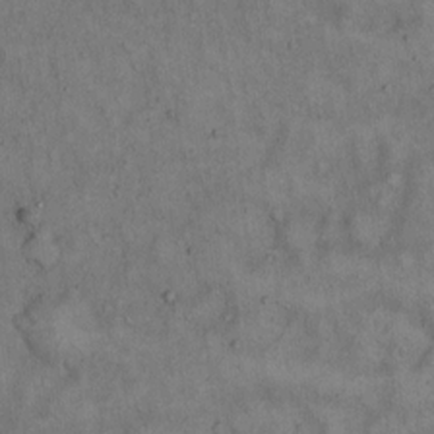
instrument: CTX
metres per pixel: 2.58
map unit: Hto
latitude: 15.4049
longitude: -61.5560
